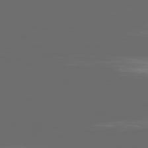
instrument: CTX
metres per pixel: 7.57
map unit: Ap
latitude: -79.4076
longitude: -59.7828
